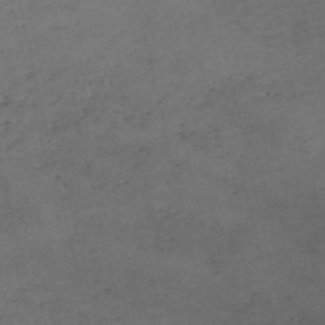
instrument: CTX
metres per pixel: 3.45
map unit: eHh
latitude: -54.5574
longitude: -90.3845
